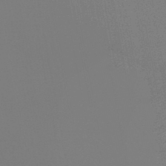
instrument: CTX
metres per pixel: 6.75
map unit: eHb
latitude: -44.4440
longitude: 86.0472
